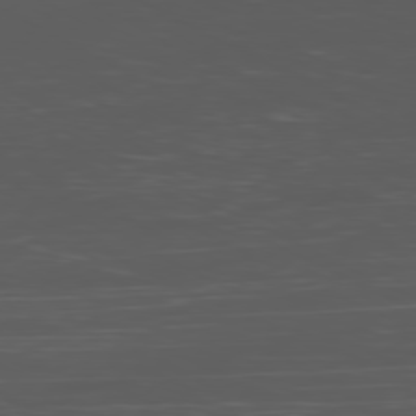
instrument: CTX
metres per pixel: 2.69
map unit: Ap
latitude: -80.0094
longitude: -72.8380
